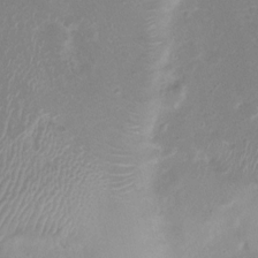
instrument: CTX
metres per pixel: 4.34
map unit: Nhu
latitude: 1.7449
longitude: -15.8773
